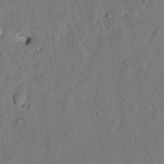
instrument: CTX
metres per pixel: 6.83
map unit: Nhu
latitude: 19.7071
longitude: -78.1389
